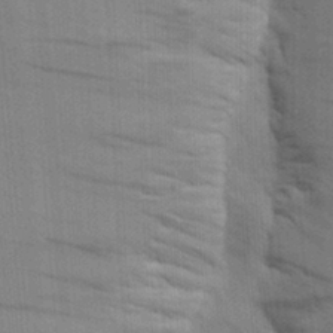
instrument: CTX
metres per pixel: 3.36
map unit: Aa
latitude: 24.9702
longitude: -148.5168
